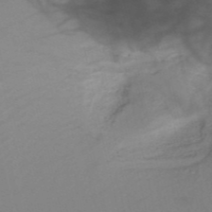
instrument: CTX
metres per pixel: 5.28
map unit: HNb
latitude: -51.4454
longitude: -46.3657
